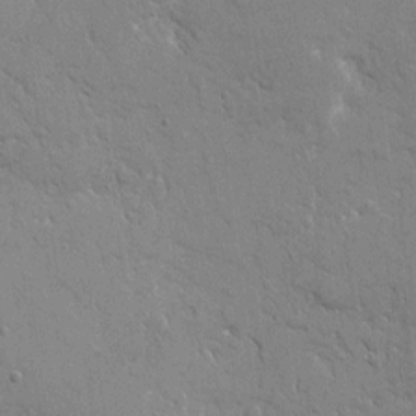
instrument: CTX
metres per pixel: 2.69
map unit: eHh
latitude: 8.0444
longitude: -67.6882
